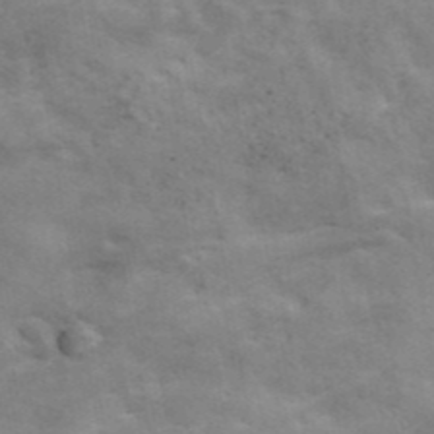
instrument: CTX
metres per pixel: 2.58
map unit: ANa
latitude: 42.2901
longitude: 17.3699
